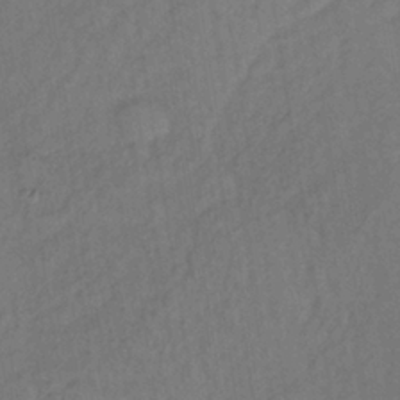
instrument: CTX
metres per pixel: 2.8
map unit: lHb
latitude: -35.1998
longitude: 64.0850
